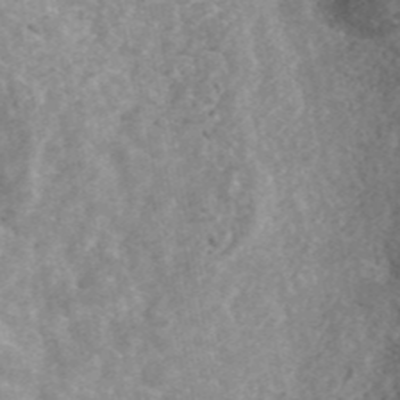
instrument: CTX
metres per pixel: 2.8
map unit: ANa
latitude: 43.7261
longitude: 24.2361
